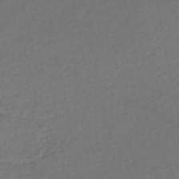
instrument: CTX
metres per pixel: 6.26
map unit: HNhu
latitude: -48.4251
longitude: 100.2172
